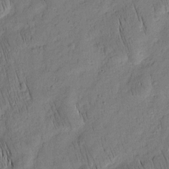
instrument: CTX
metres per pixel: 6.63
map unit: Nhu
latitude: -4.8786
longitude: -151.6505
